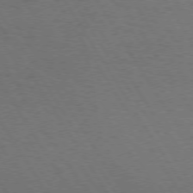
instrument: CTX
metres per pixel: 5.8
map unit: Hpe
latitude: 74.1389
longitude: -142.1011
